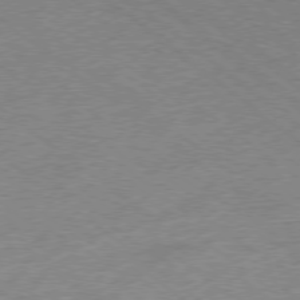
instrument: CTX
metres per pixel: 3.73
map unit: Hpe
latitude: -78.8408
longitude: -15.4049
